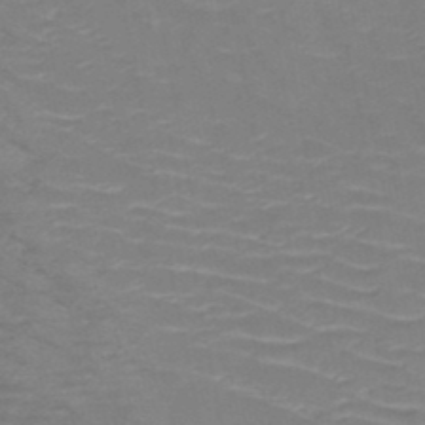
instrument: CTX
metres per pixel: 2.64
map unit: HNb
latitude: -49.7667
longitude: -47.2726
